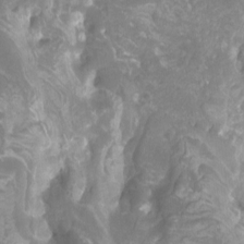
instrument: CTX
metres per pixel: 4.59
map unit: Htu
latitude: -12.5007
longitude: -71.8772
